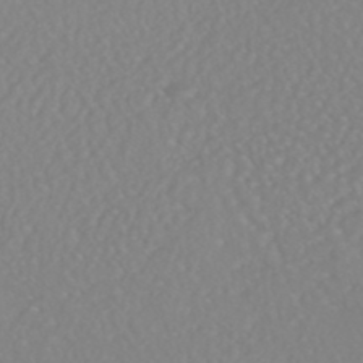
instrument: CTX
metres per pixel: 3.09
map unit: HNhu
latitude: -46.9730
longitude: 104.4440
